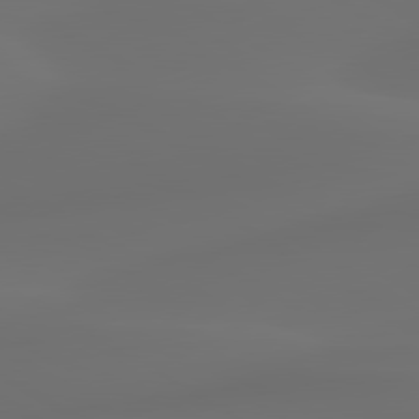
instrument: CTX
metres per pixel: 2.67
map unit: lApd
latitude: 80.2900
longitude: -85.1214
